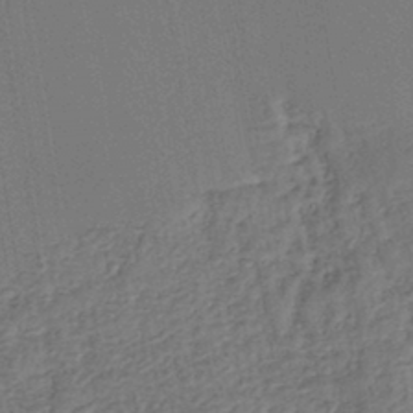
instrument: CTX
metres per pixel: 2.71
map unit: lHb
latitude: -42.0472
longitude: 78.1605
